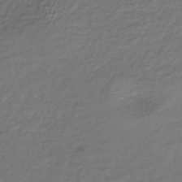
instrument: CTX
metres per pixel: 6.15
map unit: lHb
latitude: -35.7100
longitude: 61.6533
